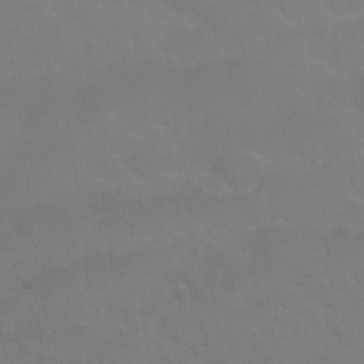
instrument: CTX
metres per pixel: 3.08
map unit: Nhu
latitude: 27.1592
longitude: -54.2900
